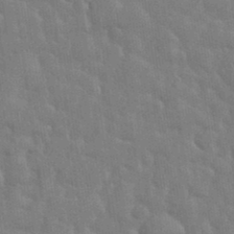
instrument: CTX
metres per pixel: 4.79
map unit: eHh
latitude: 35.2348
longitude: -61.0269
